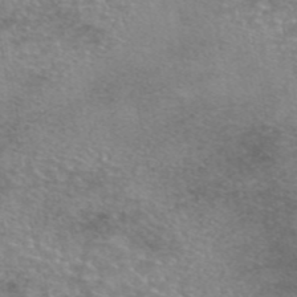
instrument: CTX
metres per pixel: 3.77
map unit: eAb
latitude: 45.6316
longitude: 103.1242
